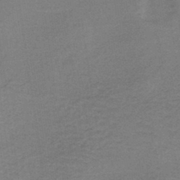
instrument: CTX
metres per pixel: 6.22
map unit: lHb
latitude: -37.5210
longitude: 60.9542
